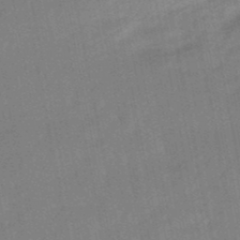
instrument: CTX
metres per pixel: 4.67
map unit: lHb
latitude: -48.7086
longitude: 80.1606
